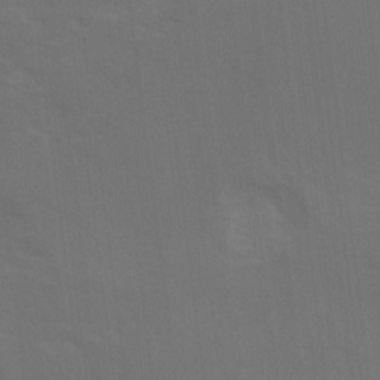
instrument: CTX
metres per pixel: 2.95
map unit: Ave
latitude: 18.2522
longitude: -130.3846
